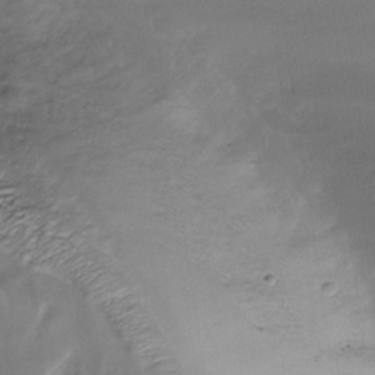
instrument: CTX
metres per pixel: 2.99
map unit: Nhe
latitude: -31.7666
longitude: -116.6113
